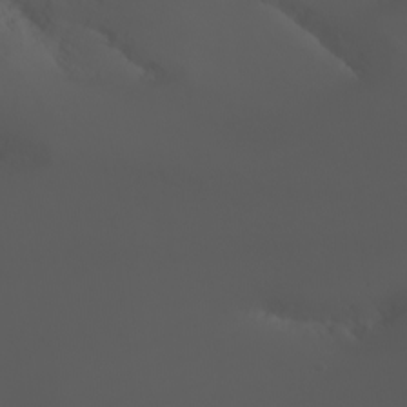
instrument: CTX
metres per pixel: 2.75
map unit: Nhu
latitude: -7.9178
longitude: -83.9717
